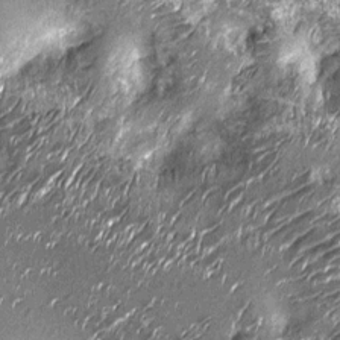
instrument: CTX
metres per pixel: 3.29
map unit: Nhu
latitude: -14.0094
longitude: -22.8569
